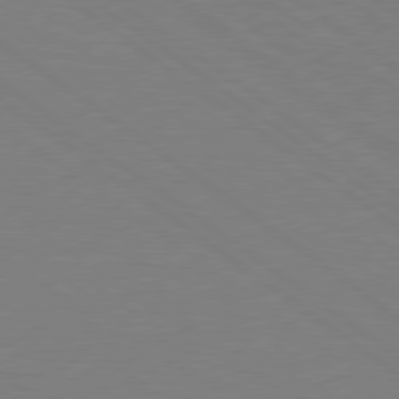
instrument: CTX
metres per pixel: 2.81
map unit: Hpe
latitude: 78.7058
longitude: -149.5371
